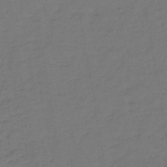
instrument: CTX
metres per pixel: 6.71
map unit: lHb
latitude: -43.8800
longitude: 74.2362
